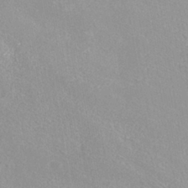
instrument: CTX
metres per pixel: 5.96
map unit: HNhu
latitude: -40.1228
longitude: 97.4832
